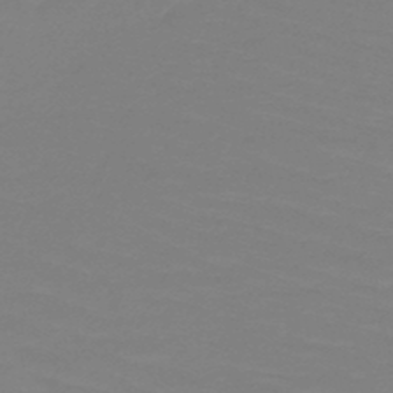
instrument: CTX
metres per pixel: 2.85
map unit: HNb
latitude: -49.3510
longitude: -50.8758
